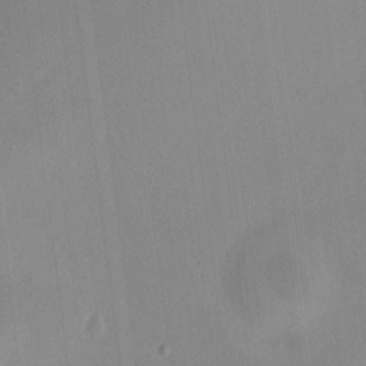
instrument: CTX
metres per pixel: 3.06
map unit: HNhu
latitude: 8.0444
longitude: 9.2187
